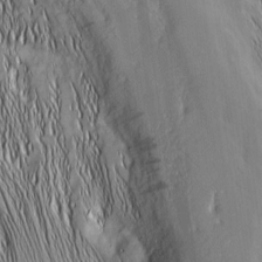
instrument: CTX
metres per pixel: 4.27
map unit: Nhu
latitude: -5.2376
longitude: -151.8583
